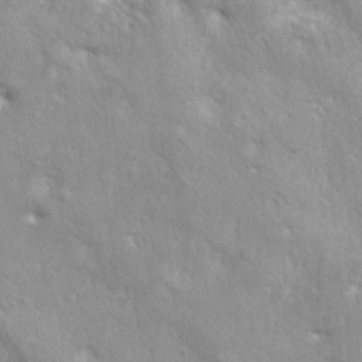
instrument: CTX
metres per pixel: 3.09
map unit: lAa
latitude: -5.9556
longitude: -125.4238
